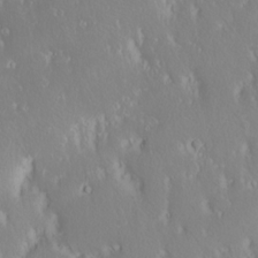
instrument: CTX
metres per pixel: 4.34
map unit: eHh
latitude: -2.1983
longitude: 20.5951
